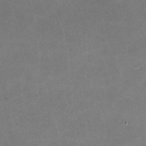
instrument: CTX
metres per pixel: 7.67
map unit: lHvf
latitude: -11.1242
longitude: -102.8947
